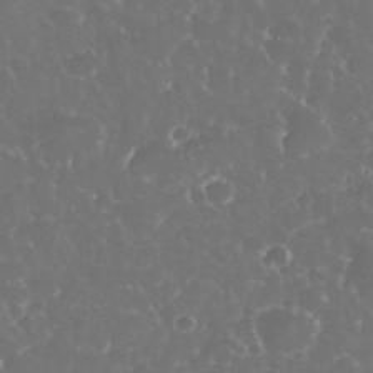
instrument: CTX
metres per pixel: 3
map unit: eHh
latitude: 34.4790
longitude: -63.2159
